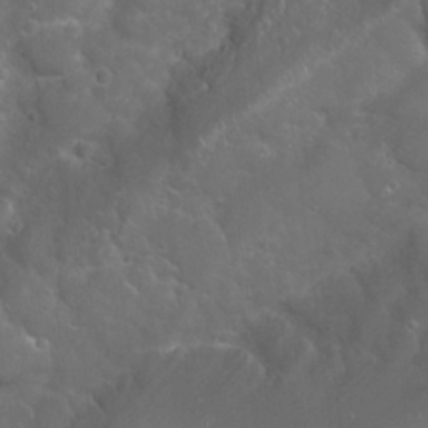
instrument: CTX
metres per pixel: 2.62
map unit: Nhu
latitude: 24.0444
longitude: -60.4223
